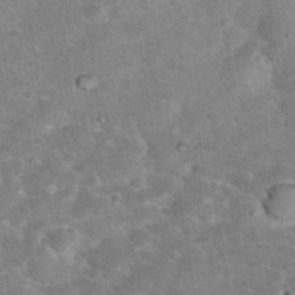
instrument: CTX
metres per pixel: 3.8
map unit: eHh
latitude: 37.0648
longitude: -66.5167
